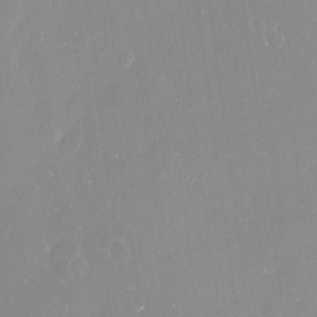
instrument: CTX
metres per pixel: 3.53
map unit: Nve
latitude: -17.4266
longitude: -59.8017
